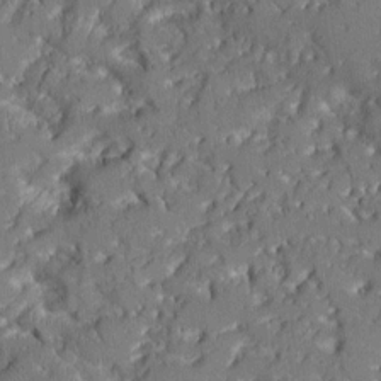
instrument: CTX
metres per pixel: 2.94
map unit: Aa
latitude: 11.5560
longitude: -125.6316
